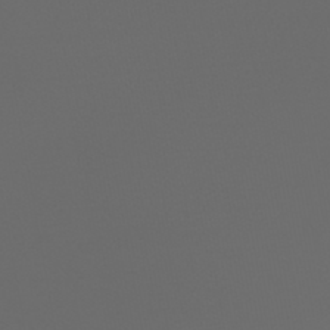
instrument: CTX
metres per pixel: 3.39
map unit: HNhu
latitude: -48.0472
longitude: 100.8030
